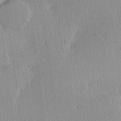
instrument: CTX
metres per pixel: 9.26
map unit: Hve
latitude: 19.0836
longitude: 149.1243
